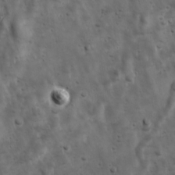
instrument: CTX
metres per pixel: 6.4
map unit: Ave
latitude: 17.1025
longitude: -133.1403
